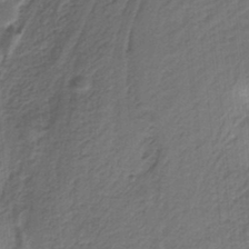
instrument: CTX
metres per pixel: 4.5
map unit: HNb
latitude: -35.5210
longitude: 57.4454
